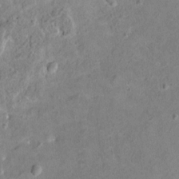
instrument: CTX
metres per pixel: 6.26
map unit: HNhu
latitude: 5.1214
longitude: 3.3698
